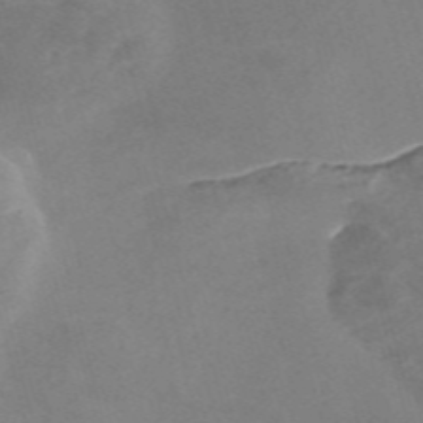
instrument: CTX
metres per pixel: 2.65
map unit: Nve
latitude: -58.1983
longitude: 58.9541
